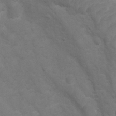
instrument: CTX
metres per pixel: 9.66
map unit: Ht
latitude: 3.0647
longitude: -27.3671
